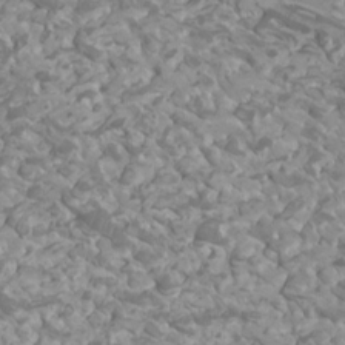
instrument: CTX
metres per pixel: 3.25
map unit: Htu
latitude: 2.1011
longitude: -20.1200
